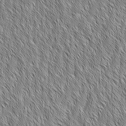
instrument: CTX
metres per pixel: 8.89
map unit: Aa
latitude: 6.2711
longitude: -129.8016
